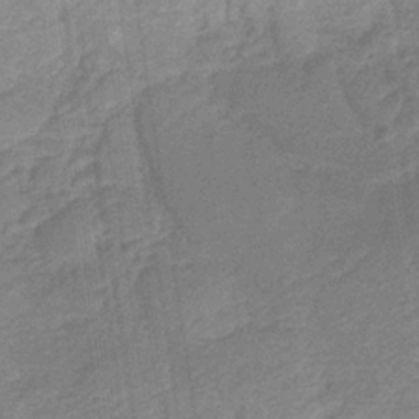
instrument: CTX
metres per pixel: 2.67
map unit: HNb
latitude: -32.5196
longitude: 57.4265
